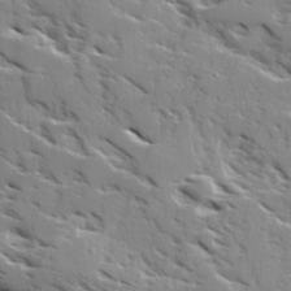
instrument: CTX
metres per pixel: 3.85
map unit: Ave
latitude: 16.8947
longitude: -129.6694
